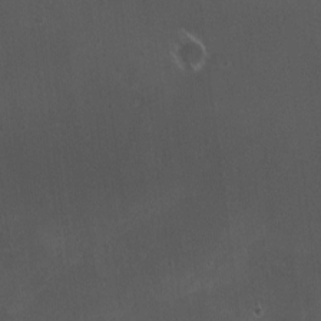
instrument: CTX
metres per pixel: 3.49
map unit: HNhu
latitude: 4.1767
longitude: 5.2187
